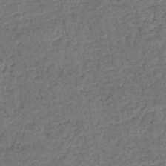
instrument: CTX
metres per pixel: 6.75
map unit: HNb
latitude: -51.1242
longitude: -49.7450
